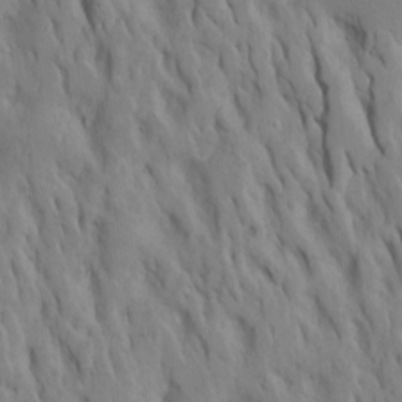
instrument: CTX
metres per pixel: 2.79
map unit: Htu
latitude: -7.6722
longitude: 145.0109
